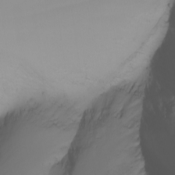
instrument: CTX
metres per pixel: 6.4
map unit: Nhu
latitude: -7.0675
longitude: -82.4223
